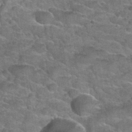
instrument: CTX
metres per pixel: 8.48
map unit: Hto
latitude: 34.7246
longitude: -52.6301
